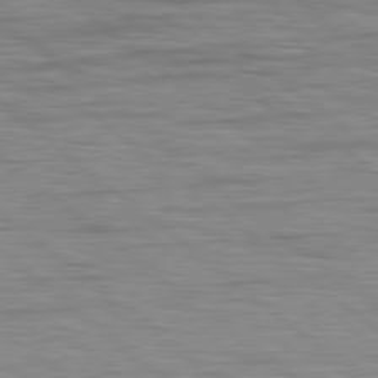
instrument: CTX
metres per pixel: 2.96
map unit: Hpe
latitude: 78.9325
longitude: -140.6868
